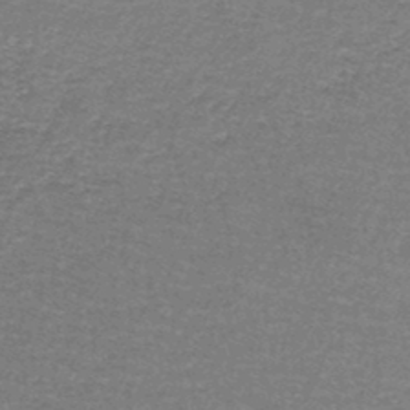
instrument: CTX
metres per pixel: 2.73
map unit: lHb
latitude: -43.0486
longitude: 55.5210
